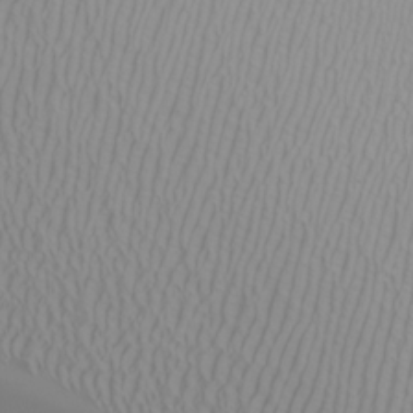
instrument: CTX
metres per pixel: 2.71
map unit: Nhu
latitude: -6.8030
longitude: -90.6490
